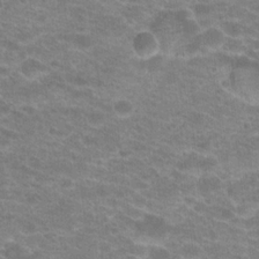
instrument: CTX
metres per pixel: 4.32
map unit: Hto
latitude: 20.4223
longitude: -37.4049
